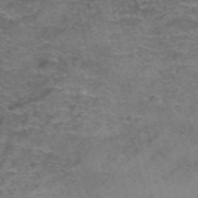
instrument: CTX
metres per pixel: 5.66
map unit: Hto
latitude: 38.8947
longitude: -41.4615
